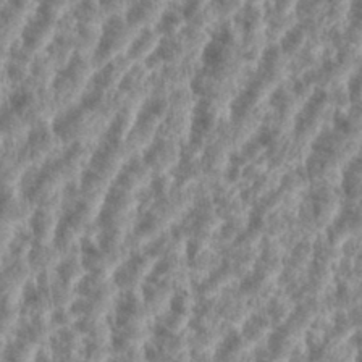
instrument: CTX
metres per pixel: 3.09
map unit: eHh
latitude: 35.5182
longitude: -136.2145
